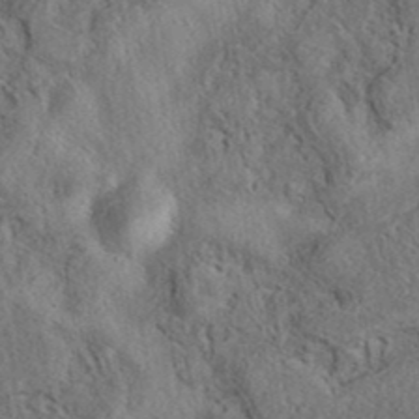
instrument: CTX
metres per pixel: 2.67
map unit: eAb
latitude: 38.1389
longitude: 112.8408
